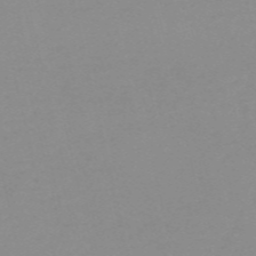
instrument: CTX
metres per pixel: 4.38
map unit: HNb
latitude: -56.5196
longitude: -43.0459
